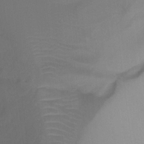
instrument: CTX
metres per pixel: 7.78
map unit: Ht
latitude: -10.8030
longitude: -27.7261
